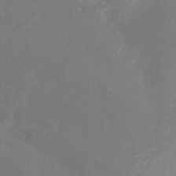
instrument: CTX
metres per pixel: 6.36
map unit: Ht
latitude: -3.2753
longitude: -62.2145
